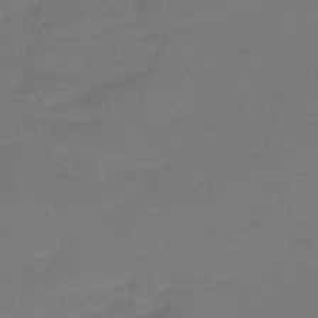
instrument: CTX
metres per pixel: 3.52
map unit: HNb
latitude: -46.9164
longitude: -35.5560
